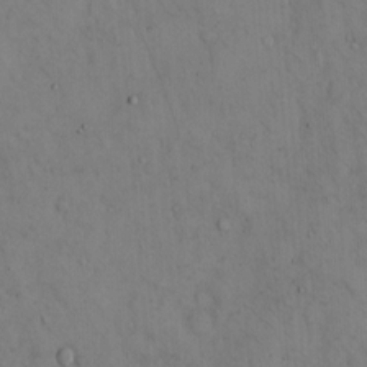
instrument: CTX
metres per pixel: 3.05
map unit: Hto
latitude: 13.5560
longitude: -59.4615
